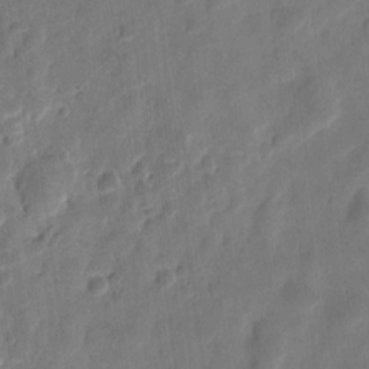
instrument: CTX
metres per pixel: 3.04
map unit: eHh
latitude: 8.3278
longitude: -74.1578
